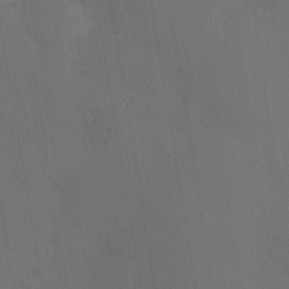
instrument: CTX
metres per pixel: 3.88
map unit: Nve
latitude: -7.6155
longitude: 174.2928
